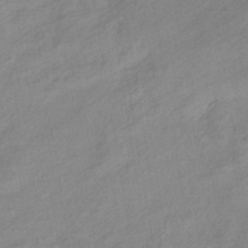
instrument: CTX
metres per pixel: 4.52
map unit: eHb
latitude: -37.6532
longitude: 78.5573
